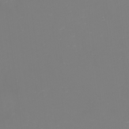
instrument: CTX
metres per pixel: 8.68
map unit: eHh
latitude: -1.3132
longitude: -79.4805
